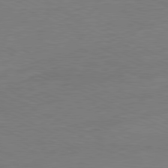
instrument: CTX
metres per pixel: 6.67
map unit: Ap
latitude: -81.2754
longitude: -85.1403
